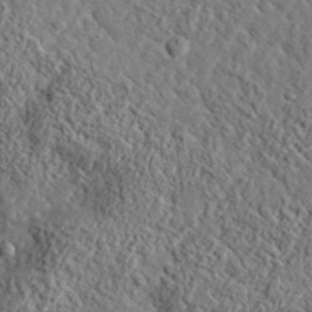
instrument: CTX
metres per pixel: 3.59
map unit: lHvf
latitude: 36.0444
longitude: -86.3845
